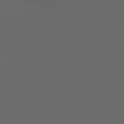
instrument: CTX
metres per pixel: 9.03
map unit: Hpe
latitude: 73.8206
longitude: -127.1781
